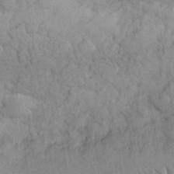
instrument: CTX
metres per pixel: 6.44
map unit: eHh
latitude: 32.2523
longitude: -67.0458
